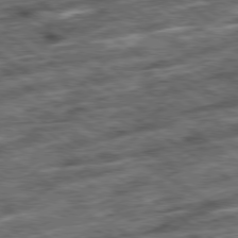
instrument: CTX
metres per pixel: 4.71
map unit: Ap
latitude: -79.5021
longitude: -49.8772
